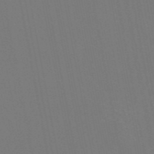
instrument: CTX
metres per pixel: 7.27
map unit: eAb
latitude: 46.7247
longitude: 121.1620
